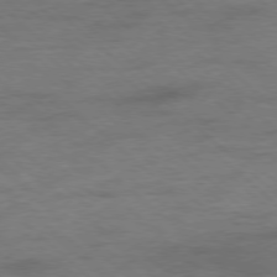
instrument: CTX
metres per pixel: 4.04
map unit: Hpe
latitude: -78.6518
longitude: -23.2159
